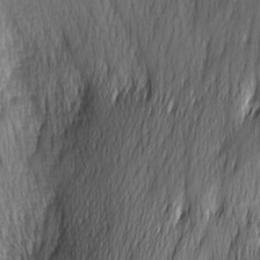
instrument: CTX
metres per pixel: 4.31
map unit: Nhu
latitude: -5.3320
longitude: -150.5923
